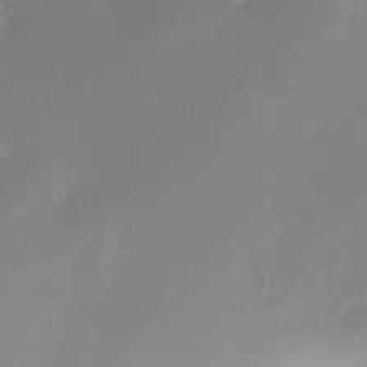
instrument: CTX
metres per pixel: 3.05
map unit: Nhe
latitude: -33.3699
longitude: -116.6302
